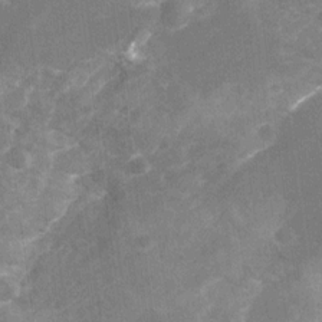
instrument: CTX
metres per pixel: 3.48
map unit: Nhu
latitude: -22.0850
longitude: -55.9528
